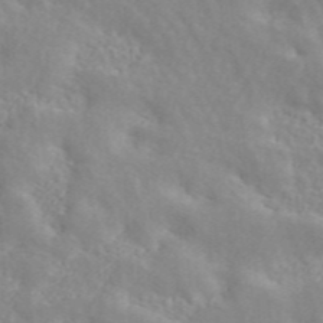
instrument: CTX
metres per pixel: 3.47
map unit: ANa
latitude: 46.5924
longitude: 26.5195
